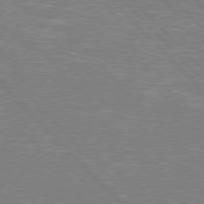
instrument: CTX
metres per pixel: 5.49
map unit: Hpe
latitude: 76.6679
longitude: -151.3481
